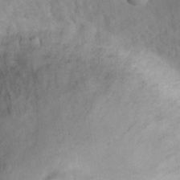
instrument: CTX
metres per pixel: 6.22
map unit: eHh
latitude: 25.8583
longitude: -66.4034
